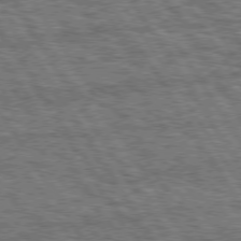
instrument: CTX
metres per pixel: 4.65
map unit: Hpe
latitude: 75.2348
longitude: -154.8569
